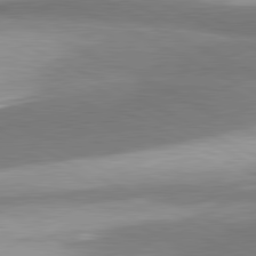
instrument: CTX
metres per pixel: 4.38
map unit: lApd
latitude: 81.3104
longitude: 167.8611
